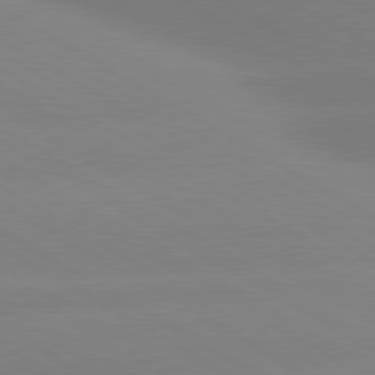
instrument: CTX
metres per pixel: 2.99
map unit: lApd
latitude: 80.2900
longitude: -152.8569
